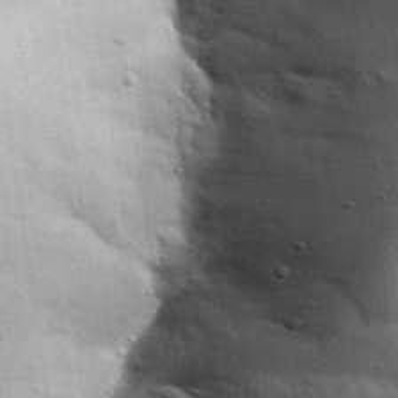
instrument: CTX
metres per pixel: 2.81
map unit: Aa
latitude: 32.4979
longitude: -144.0822
